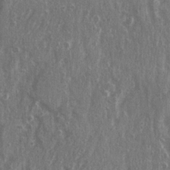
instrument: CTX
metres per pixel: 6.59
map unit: Ave
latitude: 22.3467
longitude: -133.7450
